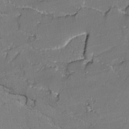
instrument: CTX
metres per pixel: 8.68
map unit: lAvf
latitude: -2.1038
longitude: -108.6868
